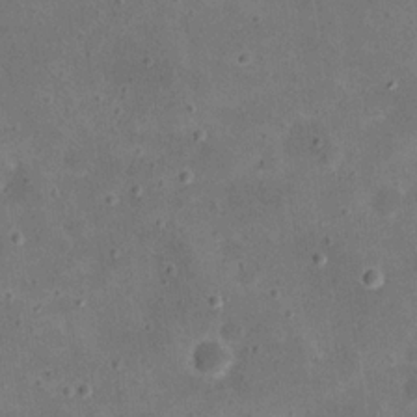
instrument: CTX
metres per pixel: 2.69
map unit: eHh
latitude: 21.1214
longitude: -66.0822
